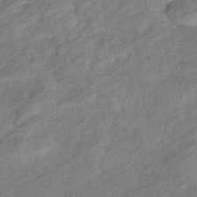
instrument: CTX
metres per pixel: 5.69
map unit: eHb
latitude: -41.7855
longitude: 83.0675
